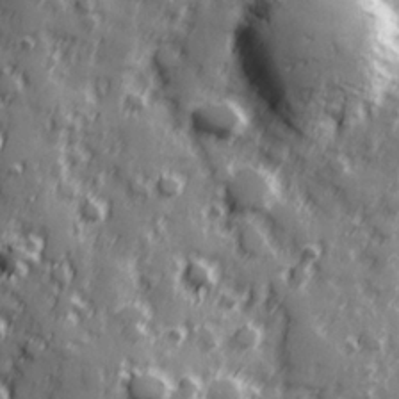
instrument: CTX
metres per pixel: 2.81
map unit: Hve
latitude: 25.3292
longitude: 146.9730
